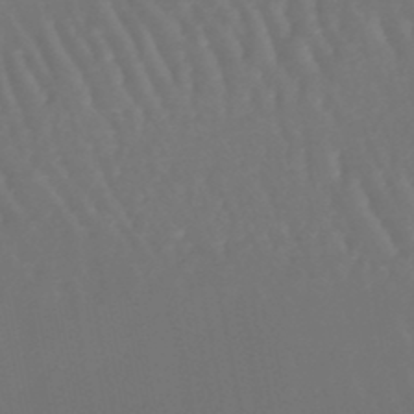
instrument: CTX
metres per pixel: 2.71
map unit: lHb
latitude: -46.2928
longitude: 76.5952
